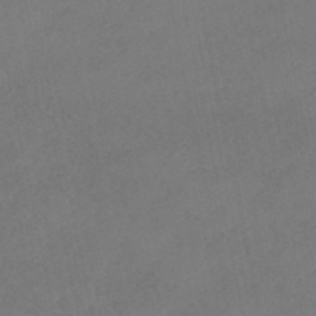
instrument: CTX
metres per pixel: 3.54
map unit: HNhu
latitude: -40.0283
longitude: 103.1998
